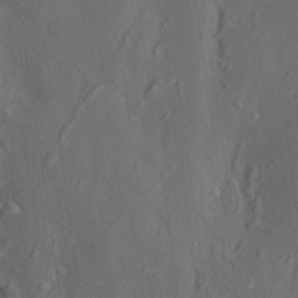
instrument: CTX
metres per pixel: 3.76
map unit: lAa
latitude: 22.6868
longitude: -137.6505
